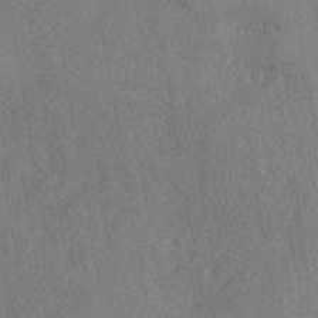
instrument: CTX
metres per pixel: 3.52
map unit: eHh
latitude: -41.7477
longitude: 120.5951
